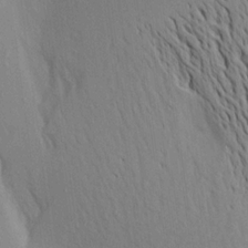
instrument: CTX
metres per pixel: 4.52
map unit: Aa
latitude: 18.1011
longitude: -149.1970
